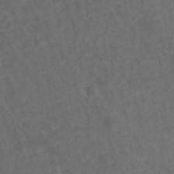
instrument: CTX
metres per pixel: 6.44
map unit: ANa
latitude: 42.8569
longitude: 28.3873
